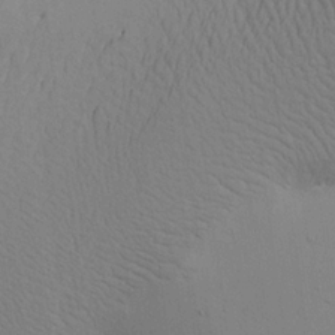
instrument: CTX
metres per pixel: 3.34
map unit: Aa
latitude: 18.9513
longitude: -141.1403
